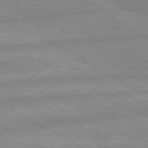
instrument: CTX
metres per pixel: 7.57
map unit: lApd
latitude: 80.2145
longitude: -169.0837
